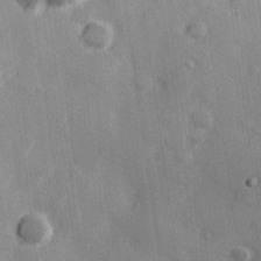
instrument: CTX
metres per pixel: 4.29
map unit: Hve
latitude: 25.8772
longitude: 147.5966
